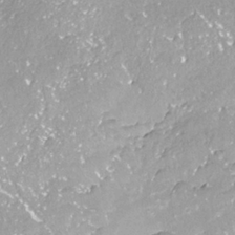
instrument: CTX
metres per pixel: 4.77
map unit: ANa
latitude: -38.5763
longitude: 97.5966
